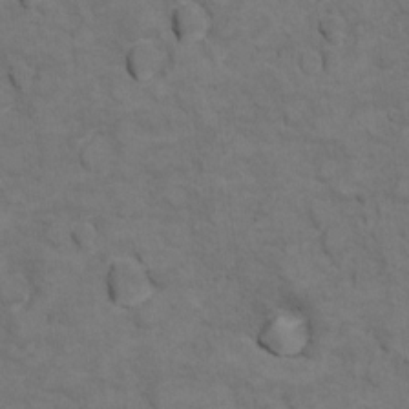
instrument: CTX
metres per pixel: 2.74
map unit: Ht
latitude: 11.3671
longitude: -33.2537
